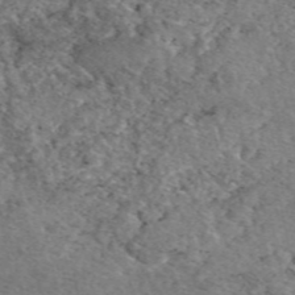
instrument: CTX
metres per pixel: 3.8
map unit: eAb
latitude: 48.9136
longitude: 113.5777
